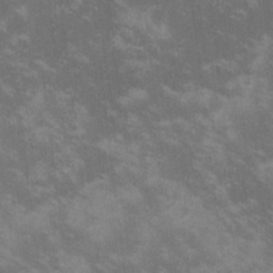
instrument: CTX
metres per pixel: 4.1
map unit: lHvf
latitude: -14.4629
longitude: -101.5182
